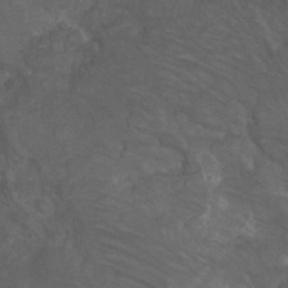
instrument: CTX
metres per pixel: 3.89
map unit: Nhu
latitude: 24.2144
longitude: -52.5546
